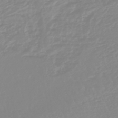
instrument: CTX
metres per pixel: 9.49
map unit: lHb
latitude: -44.4440
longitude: 79.2565
